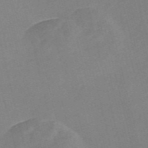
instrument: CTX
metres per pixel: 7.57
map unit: Nve
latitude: -57.1242
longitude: 58.6518
